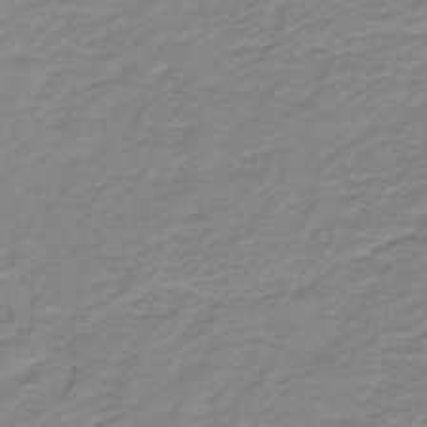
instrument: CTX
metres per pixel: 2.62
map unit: lHb
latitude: -31.7666
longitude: 65.7667
